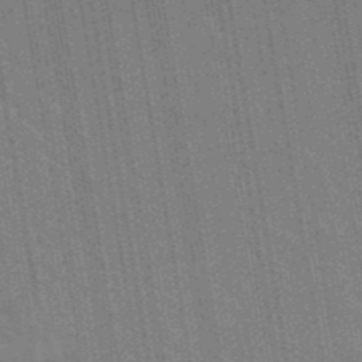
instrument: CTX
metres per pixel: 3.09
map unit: lHb
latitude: -47.9178
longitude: 74.5574
